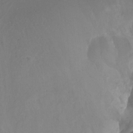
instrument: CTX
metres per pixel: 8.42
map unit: Ht
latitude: 1.0458
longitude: -34.6490
